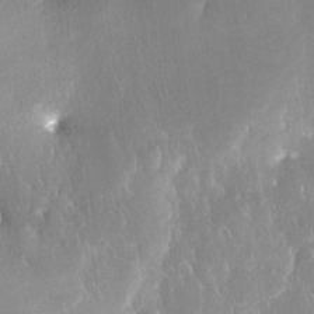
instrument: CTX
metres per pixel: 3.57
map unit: Nhe
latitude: -28.4440
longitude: -110.5546
